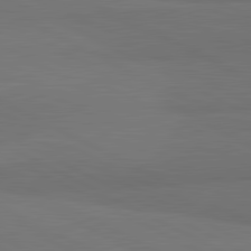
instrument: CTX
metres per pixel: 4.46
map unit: lApd
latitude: 81.8961
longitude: 159.0675
